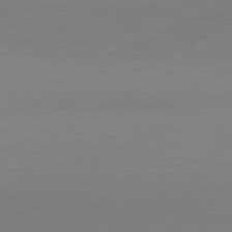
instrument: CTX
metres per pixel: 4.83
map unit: Hpe
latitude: -81.6155
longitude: 12.6519
